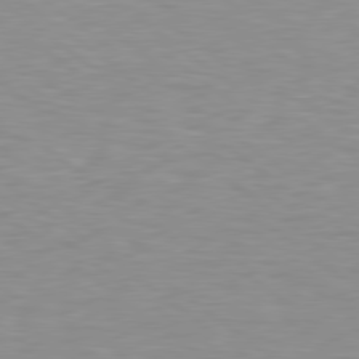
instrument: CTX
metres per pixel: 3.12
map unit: lApd
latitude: 79.2348
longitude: -89.6505
